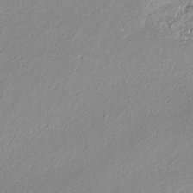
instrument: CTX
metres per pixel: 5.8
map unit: HNhu
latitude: -37.1053
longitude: 33.6155
